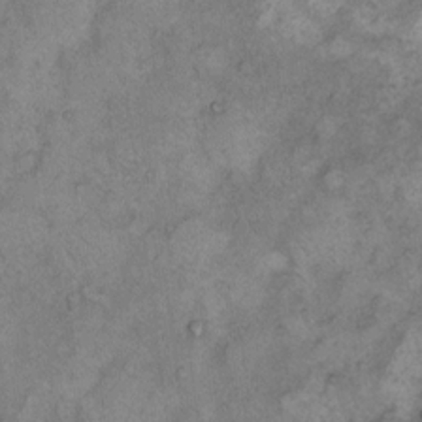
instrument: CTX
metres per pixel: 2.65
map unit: Hto
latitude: 8.1578
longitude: -59.9339
